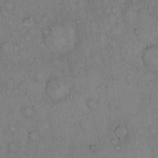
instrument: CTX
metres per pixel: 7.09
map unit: Hto
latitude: 13.3482
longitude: -56.5545
